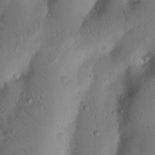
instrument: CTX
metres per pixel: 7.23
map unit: Nhu
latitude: 18.7624
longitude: -76.7057
